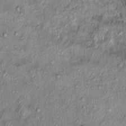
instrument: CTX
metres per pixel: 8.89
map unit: Ht
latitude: 10.0822
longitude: -37.8394
